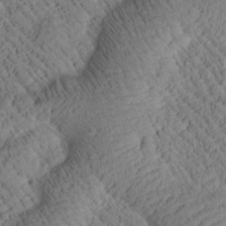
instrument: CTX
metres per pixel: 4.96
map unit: Htu
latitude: 0.7057
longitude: 175.5210
